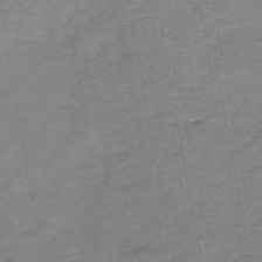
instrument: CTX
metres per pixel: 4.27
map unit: HNb
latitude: -45.6344
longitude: -37.4238
